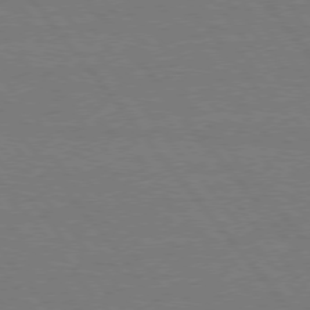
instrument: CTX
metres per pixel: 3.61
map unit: Hpe
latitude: 75.5938
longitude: -137.0837
